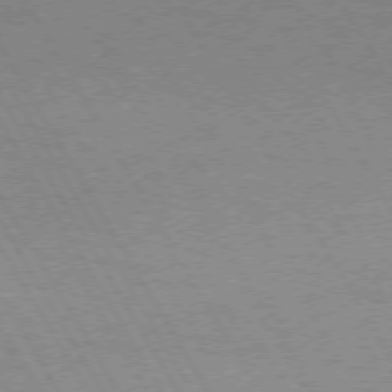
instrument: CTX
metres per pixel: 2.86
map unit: lApd
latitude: 72.6491
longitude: -56.9324
